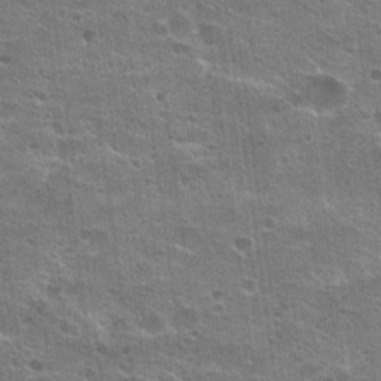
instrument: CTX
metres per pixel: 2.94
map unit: Hto
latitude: 23.2915
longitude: -42.9136
